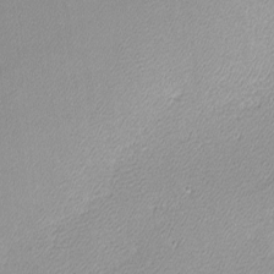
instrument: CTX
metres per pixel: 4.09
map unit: lHvf
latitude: -12.0661
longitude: -102.4412
